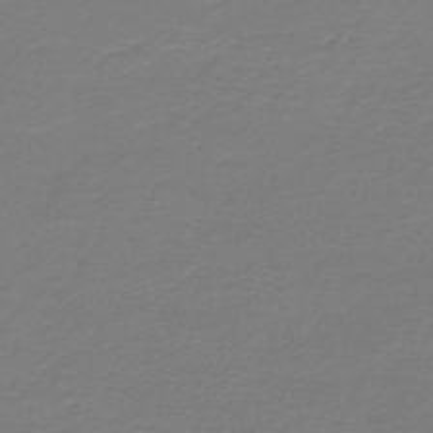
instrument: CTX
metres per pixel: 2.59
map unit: HNb
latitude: -46.1983
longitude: 53.5588
